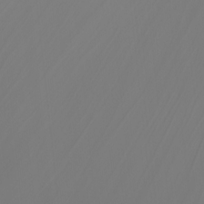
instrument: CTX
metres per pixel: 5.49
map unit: Aa
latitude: -10.5763
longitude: -68.1955
